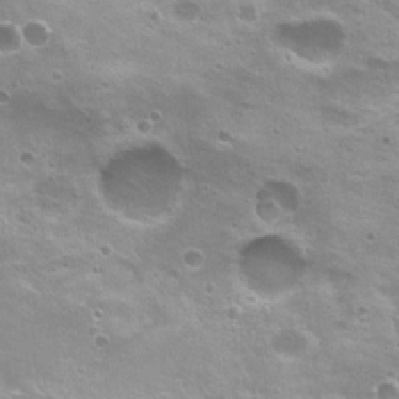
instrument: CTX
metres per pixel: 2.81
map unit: Nhu
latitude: 20.1011
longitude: -31.1970
